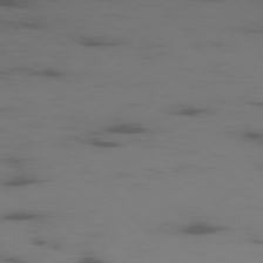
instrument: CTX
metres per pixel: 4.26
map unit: Ap
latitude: -76.7085
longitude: -66.3467
